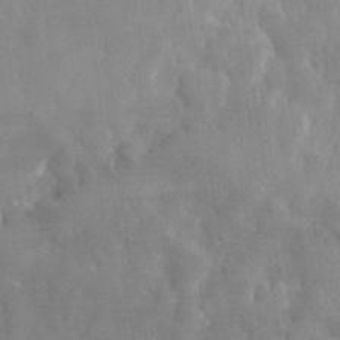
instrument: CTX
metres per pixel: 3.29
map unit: eHh
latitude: 31.7639
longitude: -72.4412
